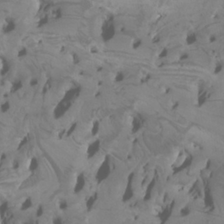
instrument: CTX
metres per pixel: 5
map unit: Nhu
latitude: -6.5384
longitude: -76.8947
